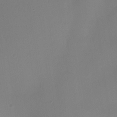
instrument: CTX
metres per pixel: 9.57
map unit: eHh
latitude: -23.5399
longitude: 14.9353
